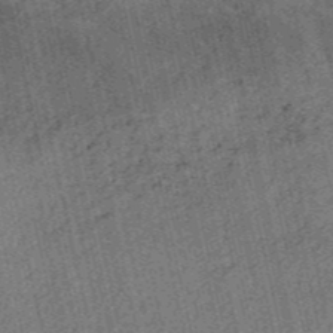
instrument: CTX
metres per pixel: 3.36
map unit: HNb
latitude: -53.5588
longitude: -38.0822
